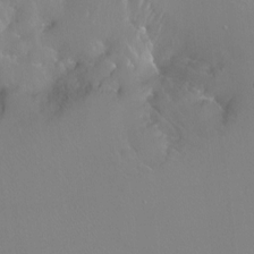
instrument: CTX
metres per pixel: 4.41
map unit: Ht
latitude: -13.2565
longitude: -43.6127
